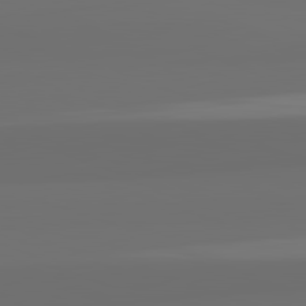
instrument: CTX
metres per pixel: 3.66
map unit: lApd
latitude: 82.4034
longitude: 163.5021
